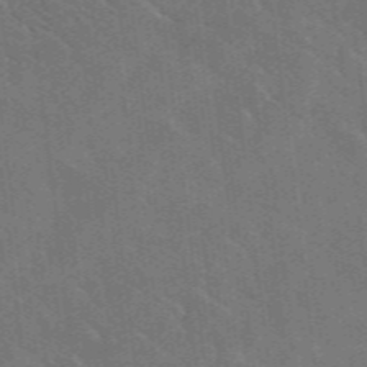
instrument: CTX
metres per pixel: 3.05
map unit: lHvf
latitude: 36.7624
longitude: -90.8947
